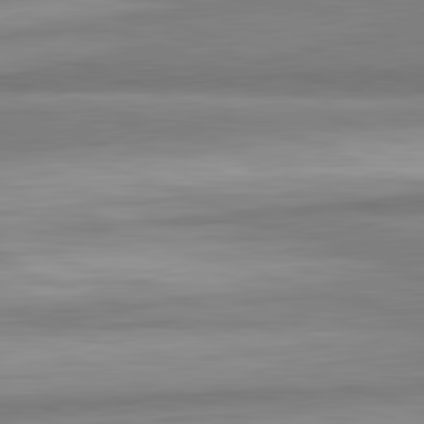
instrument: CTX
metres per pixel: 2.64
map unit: lApd
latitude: 82.3845
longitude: 179.6722
